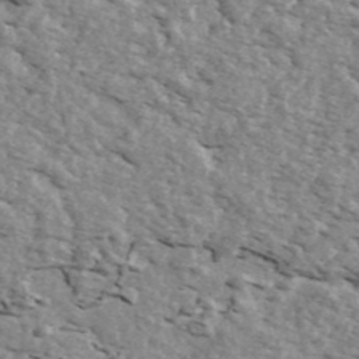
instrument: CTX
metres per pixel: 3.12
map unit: ANa
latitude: 44.5168
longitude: 45.3510
